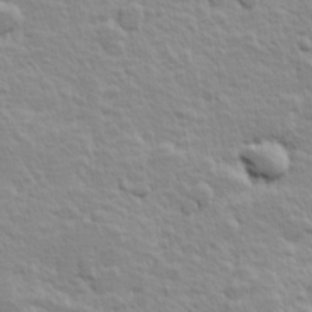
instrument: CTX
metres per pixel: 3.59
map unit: Hve
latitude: 24.5923
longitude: 144.6896
